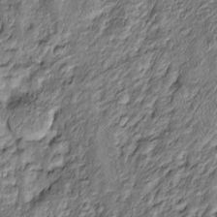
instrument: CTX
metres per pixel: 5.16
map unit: Htu
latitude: -7.5777
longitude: 157.0864
